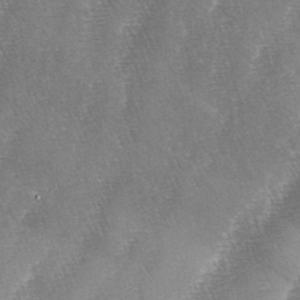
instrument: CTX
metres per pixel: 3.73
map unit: lAa
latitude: -4.8030
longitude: -128.9891
